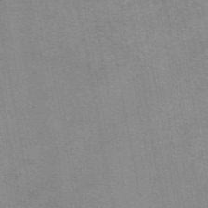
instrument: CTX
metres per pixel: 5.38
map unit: eAb
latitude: 49.1025
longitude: 105.2565
